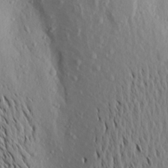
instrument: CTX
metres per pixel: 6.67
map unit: Aa
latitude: 19.1025
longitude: -144.0255
